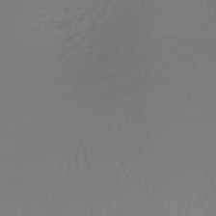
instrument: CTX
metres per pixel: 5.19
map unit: lHb
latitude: -40.8408
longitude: 72.5007
